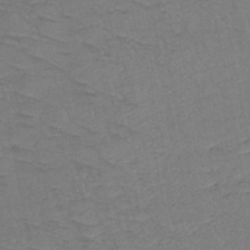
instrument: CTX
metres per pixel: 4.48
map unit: HNb
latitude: -49.9556
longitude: -51.8016
